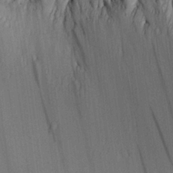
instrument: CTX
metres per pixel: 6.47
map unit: Aa
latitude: 26.3089
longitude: -135.7260
